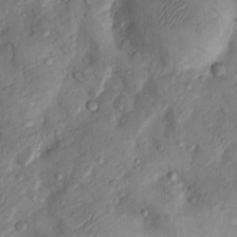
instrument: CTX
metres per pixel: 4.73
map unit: Nhu
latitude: 8.8758
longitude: -24.8002
